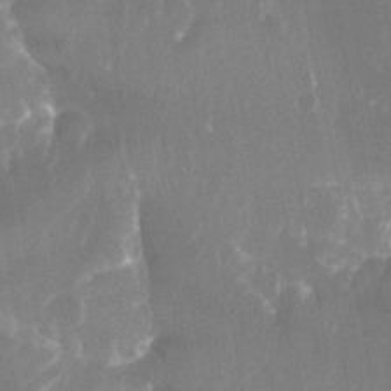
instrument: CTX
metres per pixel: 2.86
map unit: Aa
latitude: -13.1809
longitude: -66.7624
